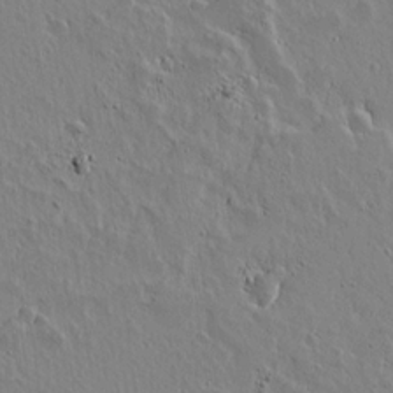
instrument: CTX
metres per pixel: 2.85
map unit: lAvf
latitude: 14.5735
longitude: -125.8205
